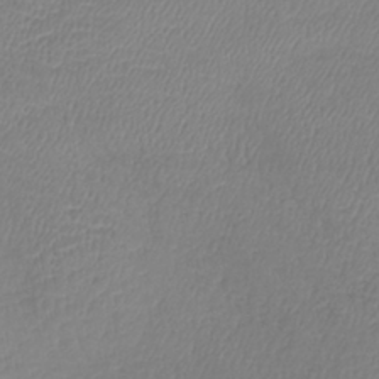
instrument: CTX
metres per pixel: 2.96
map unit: lHb
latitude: -41.1620
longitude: 75.0109
